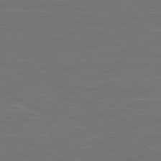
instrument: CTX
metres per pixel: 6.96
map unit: Ap
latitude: -80.5574
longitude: -60.6112
